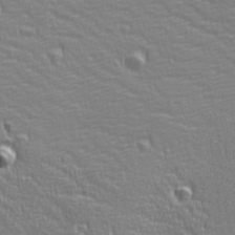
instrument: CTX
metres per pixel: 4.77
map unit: Ave
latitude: 22.9325
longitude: -136.0444
